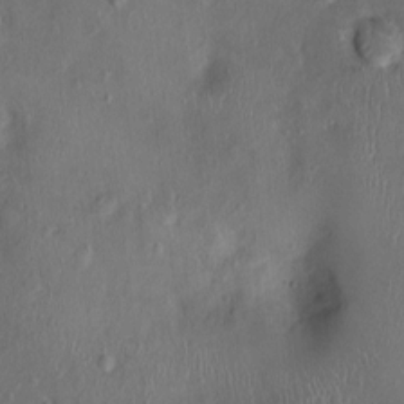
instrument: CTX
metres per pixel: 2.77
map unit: Nhu
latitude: 1.0836
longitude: -14.8758
